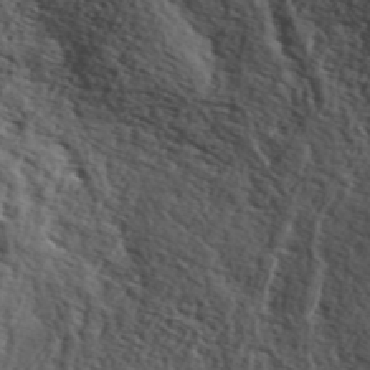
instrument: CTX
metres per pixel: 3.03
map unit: ANa
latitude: 43.4804
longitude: 46.4629
